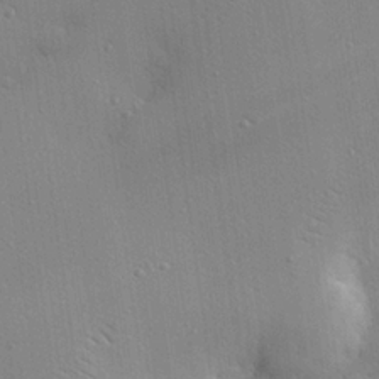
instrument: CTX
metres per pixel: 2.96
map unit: eHh
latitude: 24.2333
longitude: -89.4238
